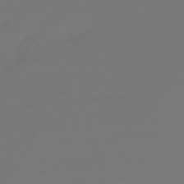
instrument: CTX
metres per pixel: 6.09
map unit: lHb
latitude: -47.3131
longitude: 66.2173
